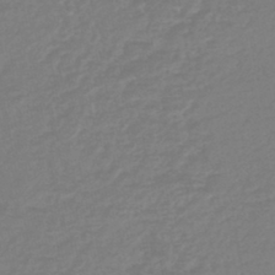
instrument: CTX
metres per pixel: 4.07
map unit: lHb
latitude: -44.8219
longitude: 78.0661
